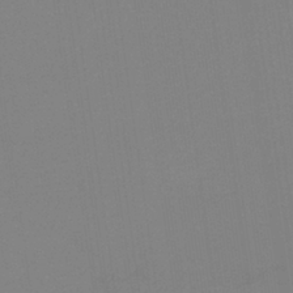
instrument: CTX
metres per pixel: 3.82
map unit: HNb
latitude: -36.8408
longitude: 54.6897
